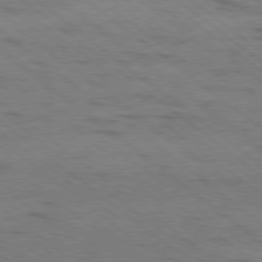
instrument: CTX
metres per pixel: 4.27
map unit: Ap
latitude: -79.4076
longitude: -100.6680
